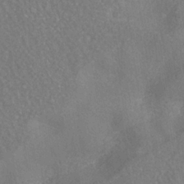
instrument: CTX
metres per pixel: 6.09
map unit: ANa
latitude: -36.7463
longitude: 94.6329
